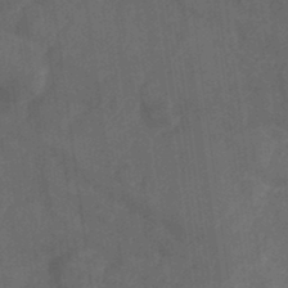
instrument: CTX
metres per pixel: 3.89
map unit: Nhe
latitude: -35.9178
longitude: -178.3468
